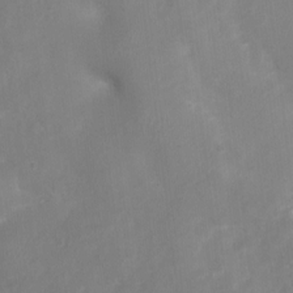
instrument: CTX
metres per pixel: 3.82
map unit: Nhu
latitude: 4.4412
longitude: -17.0647
